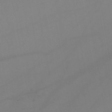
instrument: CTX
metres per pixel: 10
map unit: lHb
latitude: -45.4454
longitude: 77.0486
